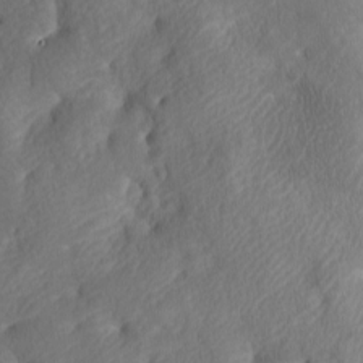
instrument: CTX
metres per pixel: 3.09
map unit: lAa
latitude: -7.7100
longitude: -126.2334
